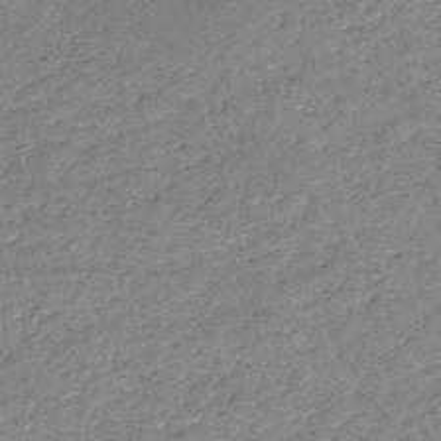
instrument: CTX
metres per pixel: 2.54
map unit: HNb
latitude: -53.0675
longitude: -40.5734
